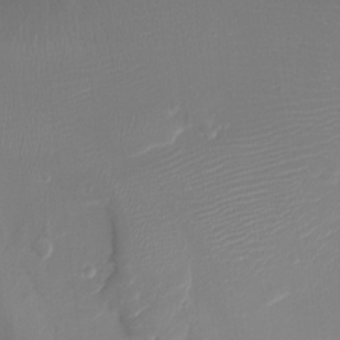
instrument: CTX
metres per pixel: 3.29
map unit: Ht
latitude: -8.1039
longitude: -28.0633
